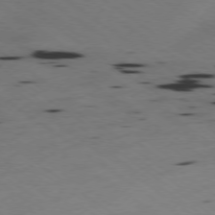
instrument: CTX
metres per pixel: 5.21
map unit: Ap
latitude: -77.7478
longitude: -71.6883
